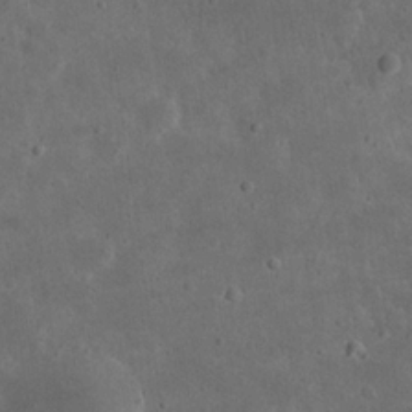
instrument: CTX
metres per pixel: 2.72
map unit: eHh
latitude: 23.0647
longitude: -68.2901
